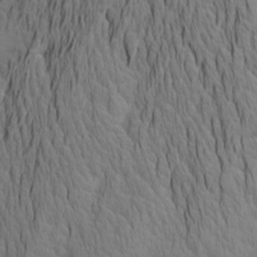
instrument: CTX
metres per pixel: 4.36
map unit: Htu
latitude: -7.5210
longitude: -66.9324
